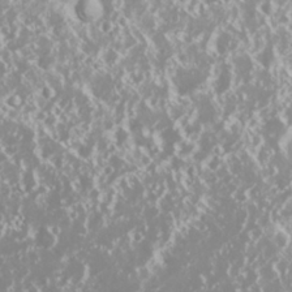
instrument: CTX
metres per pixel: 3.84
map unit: Nhu
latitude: 26.9136
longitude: -60.3089
